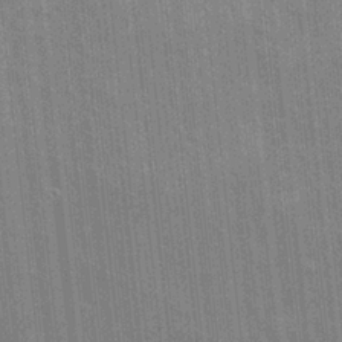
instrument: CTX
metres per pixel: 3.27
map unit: eHh
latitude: 5.1781
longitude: -74.3845
